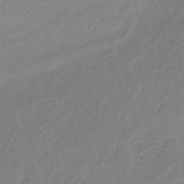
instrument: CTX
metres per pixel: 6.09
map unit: lHb
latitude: -36.2739
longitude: 69.6155
